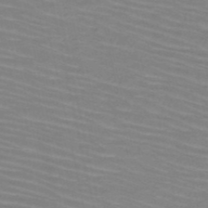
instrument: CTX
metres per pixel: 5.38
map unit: HNb
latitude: -49.8234
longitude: -51.1214
